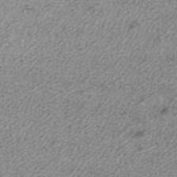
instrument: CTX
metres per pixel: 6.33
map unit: ANa
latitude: 36.6113
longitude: 15.0676
